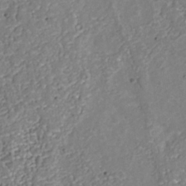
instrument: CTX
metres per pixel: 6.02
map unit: Nhu
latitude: -38.5952
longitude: -85.8017
